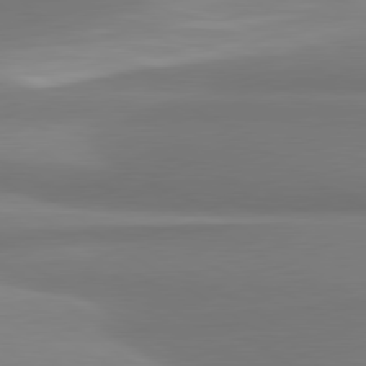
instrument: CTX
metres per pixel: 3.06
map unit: lApd
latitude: 80.3845
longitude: 175.1431
